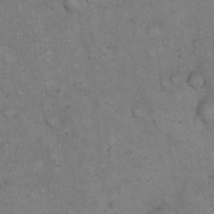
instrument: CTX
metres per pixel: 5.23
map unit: eHh
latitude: 19.7449
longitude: -61.7827
